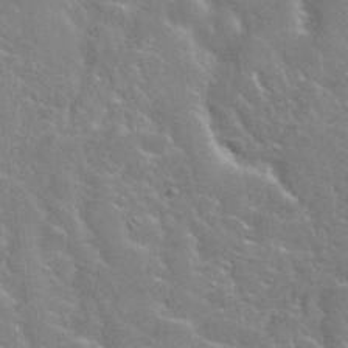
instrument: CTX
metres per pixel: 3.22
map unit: Nhu
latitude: 28.1200
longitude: -51.7449
